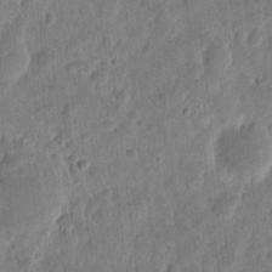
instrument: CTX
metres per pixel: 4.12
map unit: eHh
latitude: 9.8395
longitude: -73.4994
